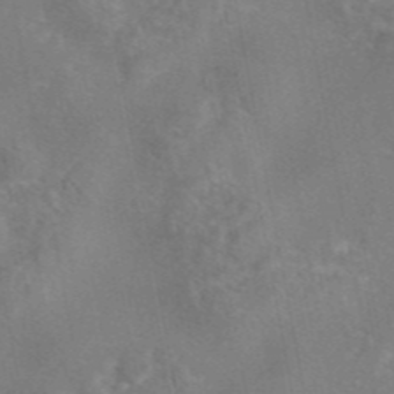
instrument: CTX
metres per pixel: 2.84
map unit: eAb
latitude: 45.4804
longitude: 108.0661
